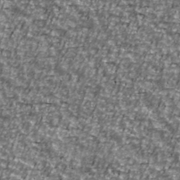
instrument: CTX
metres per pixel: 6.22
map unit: Ave
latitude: 41.1403
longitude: -114.0444
